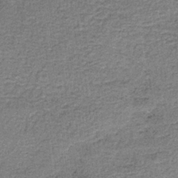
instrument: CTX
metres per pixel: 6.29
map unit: HNb
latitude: -35.7855
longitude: 53.2565
